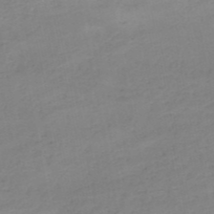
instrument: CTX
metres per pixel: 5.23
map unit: HNb
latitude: -50.7274
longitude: -50.2711
